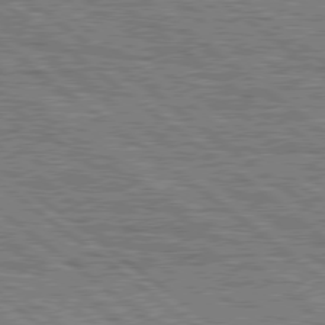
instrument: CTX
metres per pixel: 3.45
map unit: Hpe
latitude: 78.4601
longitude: -121.1592
